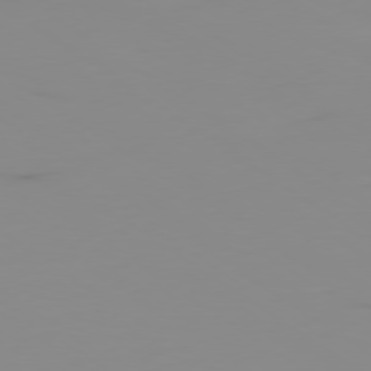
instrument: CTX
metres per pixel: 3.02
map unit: Ap
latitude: -79.1620
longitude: -94.3090
